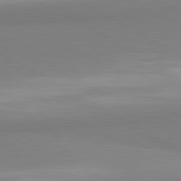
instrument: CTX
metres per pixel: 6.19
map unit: lApd
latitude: 81.4048
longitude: 159.6721
